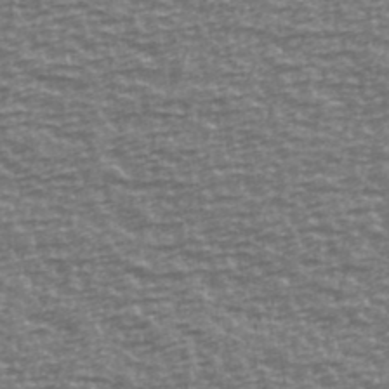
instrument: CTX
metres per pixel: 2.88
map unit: Ave
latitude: 40.6112
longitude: -113.8772
